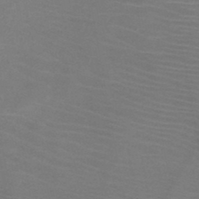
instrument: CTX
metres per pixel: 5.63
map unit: HNb
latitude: -46.2172
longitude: -46.7813
